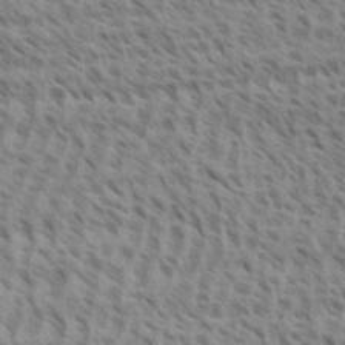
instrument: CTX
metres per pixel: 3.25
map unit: eHh
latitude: 33.6694
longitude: -140.7624
